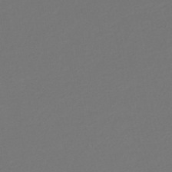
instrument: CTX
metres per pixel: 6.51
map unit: HNb
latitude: -47.5021
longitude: 57.0297
